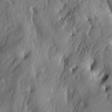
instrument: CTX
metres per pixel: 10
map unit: lAa
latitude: -5.3887
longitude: -124.6113
